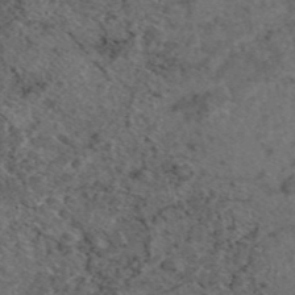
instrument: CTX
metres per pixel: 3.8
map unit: eAb
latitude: 45.8772
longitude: 113.9745
